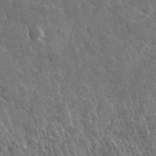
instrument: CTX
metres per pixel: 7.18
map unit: lHvf
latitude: 34.2333
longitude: -86.2333
